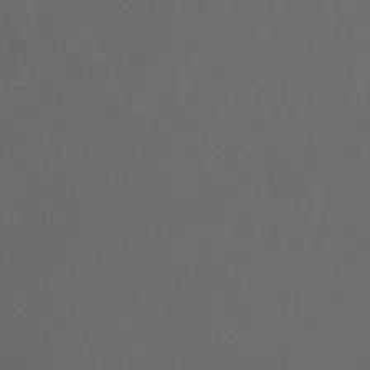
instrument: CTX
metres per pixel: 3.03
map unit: Hto
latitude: -7.7288
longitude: -38.6490
